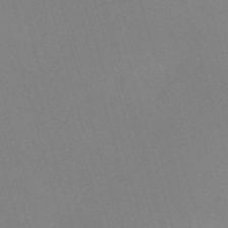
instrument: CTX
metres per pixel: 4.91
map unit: HNb
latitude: -53.1809
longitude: -49.6694
